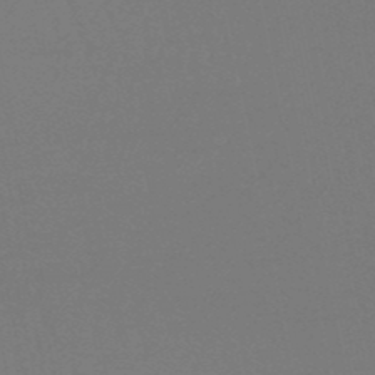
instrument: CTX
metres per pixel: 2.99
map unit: lHb
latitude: -49.8045
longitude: 69.8044
